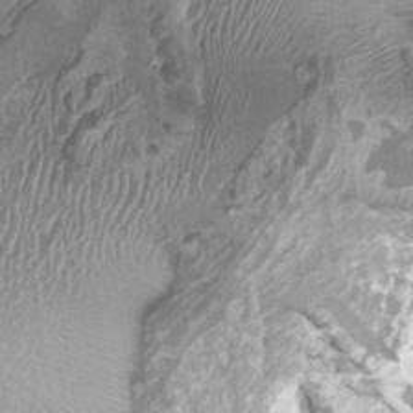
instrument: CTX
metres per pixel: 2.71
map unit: HNhu
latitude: 2.2144
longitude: -2.4412
